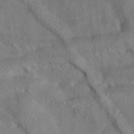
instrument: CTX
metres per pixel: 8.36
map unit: eAb
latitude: 34.8569
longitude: 109.5966
